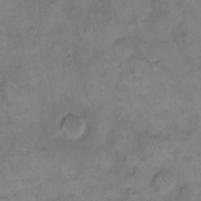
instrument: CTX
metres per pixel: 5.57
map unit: eHh
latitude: 14.1389
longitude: -65.8583
